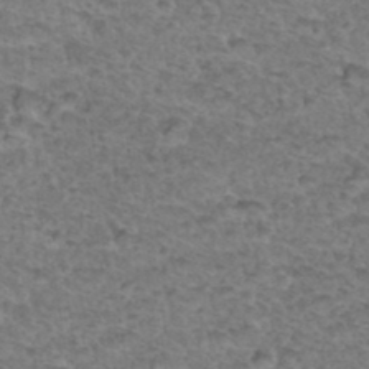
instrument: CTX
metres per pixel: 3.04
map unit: Hto
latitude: 36.6302
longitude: -47.2159
